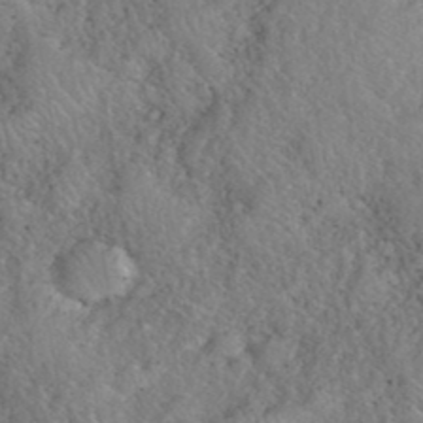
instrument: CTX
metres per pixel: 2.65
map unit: eHh
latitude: 40.5923
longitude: -57.3292
